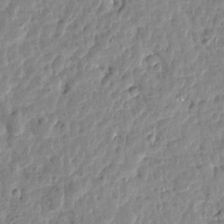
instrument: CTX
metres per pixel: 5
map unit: Htu
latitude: 1.9717
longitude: -178.7813
